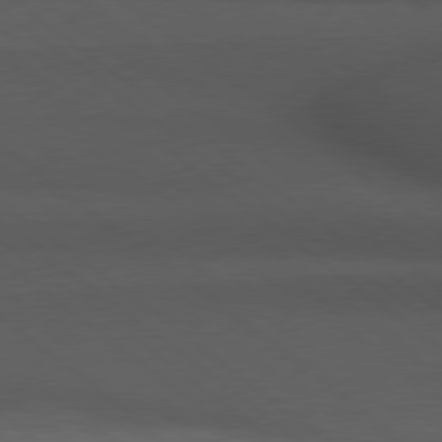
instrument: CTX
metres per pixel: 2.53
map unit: Hpe
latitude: 78.7058
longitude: -162.7247
